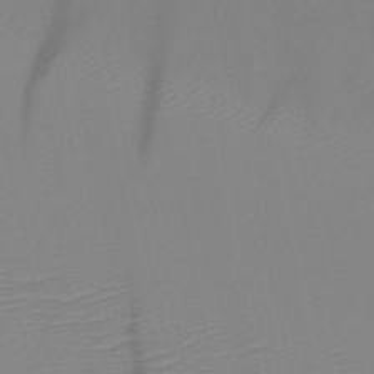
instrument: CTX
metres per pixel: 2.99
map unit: HNb
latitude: -49.4644
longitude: -51.3670
